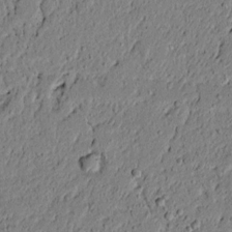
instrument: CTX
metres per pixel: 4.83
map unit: lAvf
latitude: 5.6505
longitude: 167.1053
